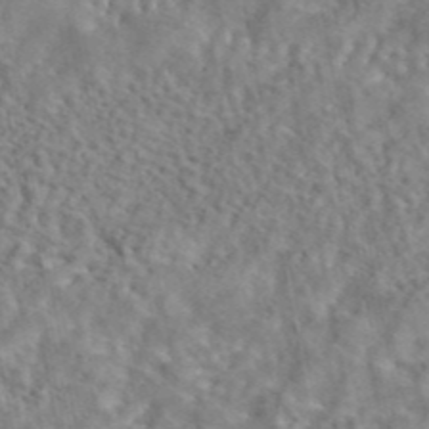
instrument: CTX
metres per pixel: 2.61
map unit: eAb
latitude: 43.3482
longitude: 108.4251
